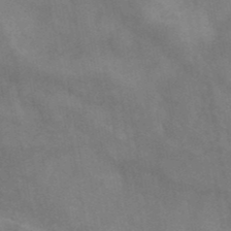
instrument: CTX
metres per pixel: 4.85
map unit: ANa
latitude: 41.7071
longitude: 17.1054
